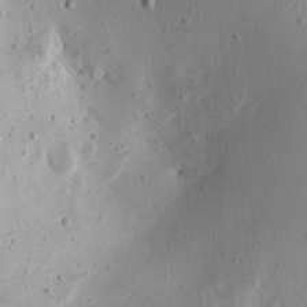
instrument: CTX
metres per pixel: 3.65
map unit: Aa
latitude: 13.1781
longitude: -140.3467
